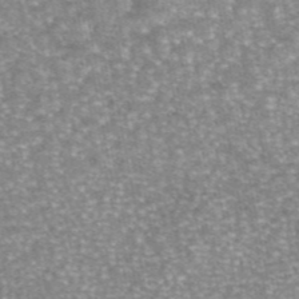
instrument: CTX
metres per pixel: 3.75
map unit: eAb
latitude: 45.7827
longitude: 103.9556
